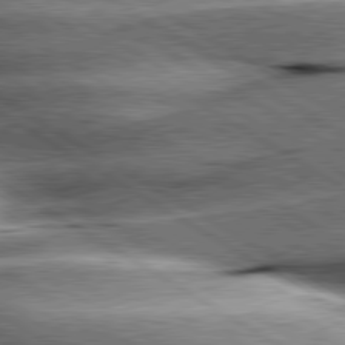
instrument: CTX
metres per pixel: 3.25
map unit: lApd
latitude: 80.1956
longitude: -142.5924
